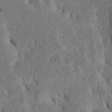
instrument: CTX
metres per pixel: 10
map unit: Htu
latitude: -6.7274
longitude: 145.1242
